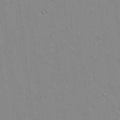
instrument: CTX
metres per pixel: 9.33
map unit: lAvf
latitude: 16.6491
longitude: -128.3467
